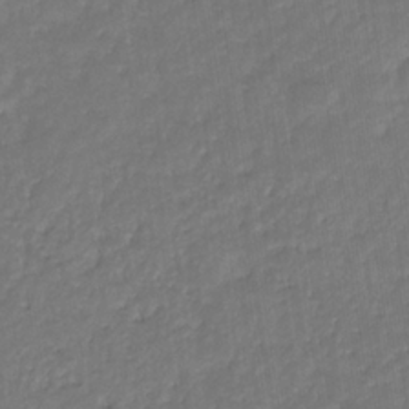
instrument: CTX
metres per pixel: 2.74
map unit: eHb
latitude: -30.6329
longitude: 71.8800
